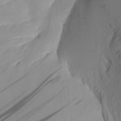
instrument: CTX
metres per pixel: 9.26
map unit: Aa
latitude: 27.7261
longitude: -135.7071
